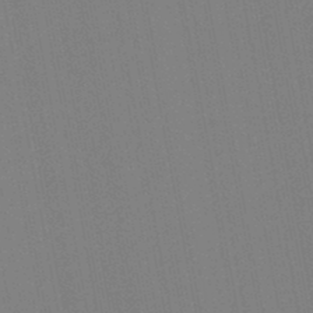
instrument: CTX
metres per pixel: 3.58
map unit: lHb
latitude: -46.6518
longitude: 71.6344
